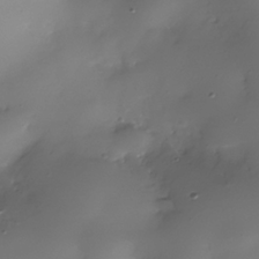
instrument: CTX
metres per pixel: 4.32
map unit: Nhe
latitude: -36.7652
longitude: -117.2159
